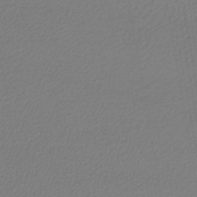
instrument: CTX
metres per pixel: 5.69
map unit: lHb
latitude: -45.1620
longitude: 61.8044
